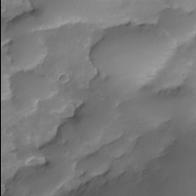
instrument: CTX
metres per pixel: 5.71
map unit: Nhe
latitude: -34.3684
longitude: -145.9906
